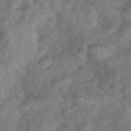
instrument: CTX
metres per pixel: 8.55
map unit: eHh
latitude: 39.5182
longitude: -58.8758
